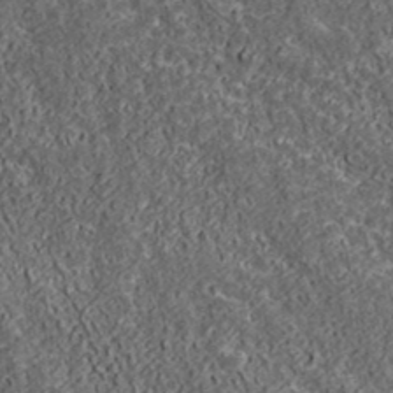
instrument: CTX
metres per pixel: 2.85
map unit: lHvf
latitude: 40.1766
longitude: -85.9150
